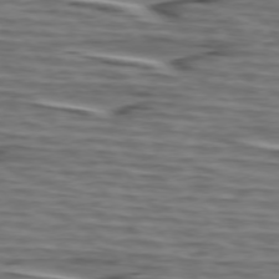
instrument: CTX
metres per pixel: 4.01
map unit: lApd
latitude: 75.2348
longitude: -71.8583
